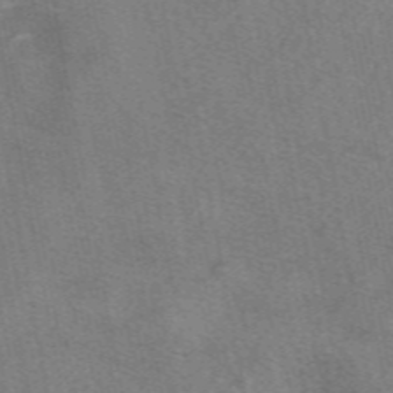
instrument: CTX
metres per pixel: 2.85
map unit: eAb
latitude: 49.2348
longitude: 121.2754
